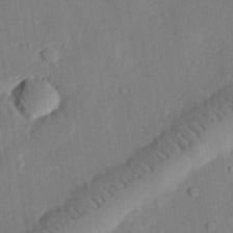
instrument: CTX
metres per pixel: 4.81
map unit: eHh
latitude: 27.6694
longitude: -82.2522
